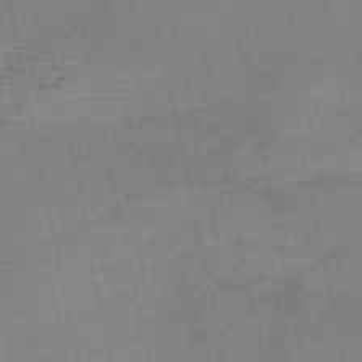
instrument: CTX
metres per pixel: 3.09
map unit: HNb
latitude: -50.5574
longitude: -42.5168
